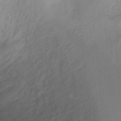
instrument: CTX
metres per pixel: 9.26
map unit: Ht
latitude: -14.9164
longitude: -42.0822
